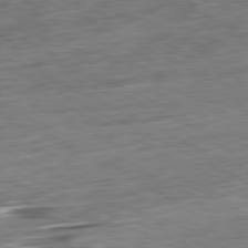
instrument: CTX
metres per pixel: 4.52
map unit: Ap
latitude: -81.1053
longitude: -72.7436
